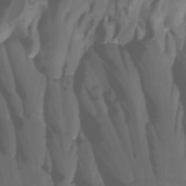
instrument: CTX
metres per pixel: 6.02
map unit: Htu
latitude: -1.1620
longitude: -76.0255
